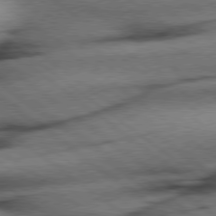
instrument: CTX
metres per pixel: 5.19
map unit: Hpe
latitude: 78.4601
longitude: -155.0458
